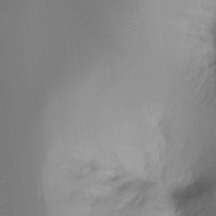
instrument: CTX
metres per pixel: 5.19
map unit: Ht
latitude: -16.2551
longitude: -45.4426
